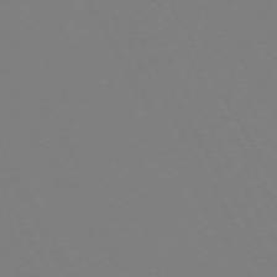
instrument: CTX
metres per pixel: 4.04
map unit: Hpe
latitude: -72.8219
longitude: 10.2173
